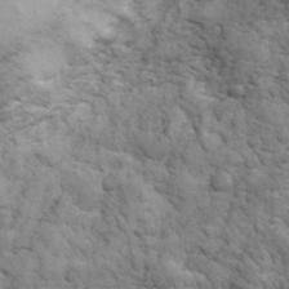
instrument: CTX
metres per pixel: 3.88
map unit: eHh
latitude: 32.3845
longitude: -67.7638
